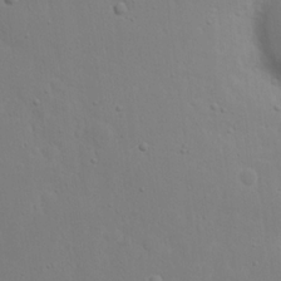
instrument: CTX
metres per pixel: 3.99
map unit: eHh
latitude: 18.6679
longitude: -71.9906
